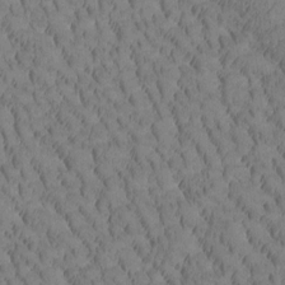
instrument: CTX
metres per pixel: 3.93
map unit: Htu
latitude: -3.3698
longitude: 172.9542
